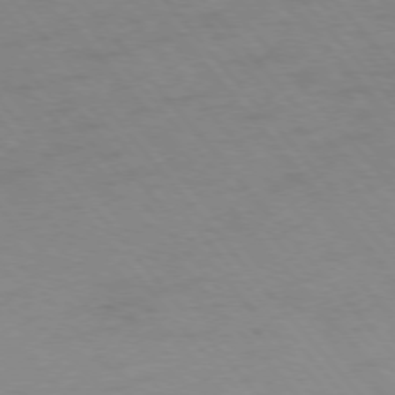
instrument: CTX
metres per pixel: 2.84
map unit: Ap
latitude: -76.7463
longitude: -64.4601
